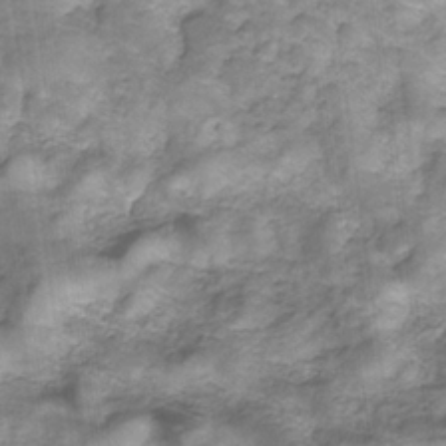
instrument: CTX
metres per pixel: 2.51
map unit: eHb
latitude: -32.2551
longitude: 67.6344
